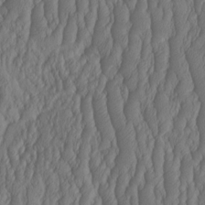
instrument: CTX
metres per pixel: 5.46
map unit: HNhu
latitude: -1.9556
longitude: 13.3321
